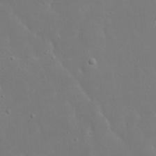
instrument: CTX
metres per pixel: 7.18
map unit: eHh
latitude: 16.4412
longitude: -71.7827
